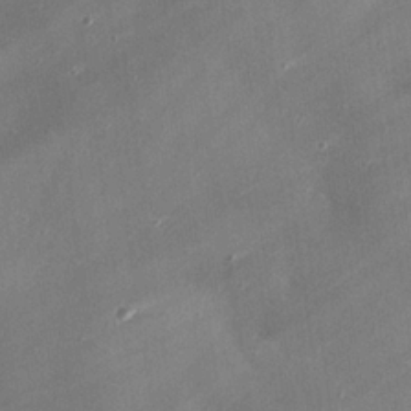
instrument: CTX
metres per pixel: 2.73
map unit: eHh
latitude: 24.4601
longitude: -90.7435
